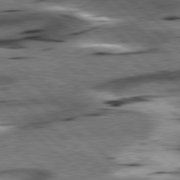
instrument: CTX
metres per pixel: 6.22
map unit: lApd
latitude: 78.6869
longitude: -52.2334
